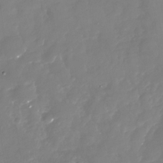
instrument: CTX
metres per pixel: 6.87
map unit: Nhu
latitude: -29.6155
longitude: -78.0255
